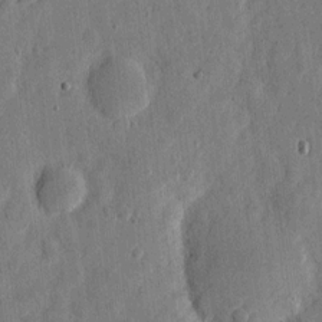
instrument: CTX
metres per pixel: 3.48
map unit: eHh
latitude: 6.3278
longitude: -71.8961
